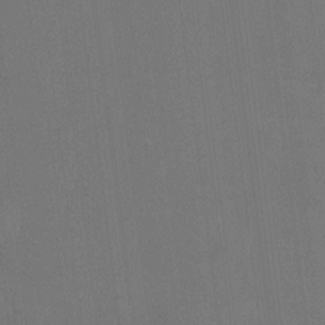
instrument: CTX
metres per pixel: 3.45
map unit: HNhu
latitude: 0.2711
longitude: -5.4048
